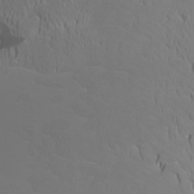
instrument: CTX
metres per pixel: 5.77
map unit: Htu
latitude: -4.3684
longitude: -88.5735
